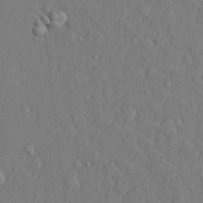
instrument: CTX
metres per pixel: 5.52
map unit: lHvf
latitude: 22.9703
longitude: 142.4062
